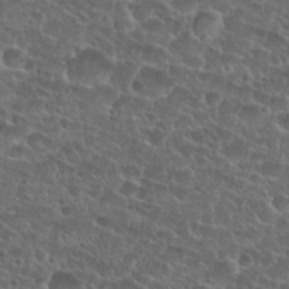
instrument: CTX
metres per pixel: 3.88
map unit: Nhu
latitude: 27.4238
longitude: -51.7638
